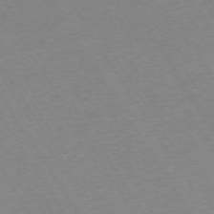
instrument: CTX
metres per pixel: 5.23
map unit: Ap
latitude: -73.4832
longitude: -71.7638
